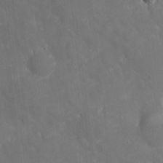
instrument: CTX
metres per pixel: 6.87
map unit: eHh
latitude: 4.3089
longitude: -70.1956
